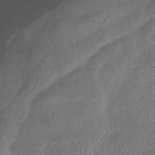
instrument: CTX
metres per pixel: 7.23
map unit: HNhu
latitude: -39.5777
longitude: 102.2928
